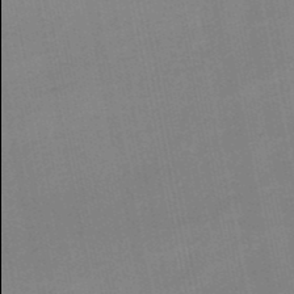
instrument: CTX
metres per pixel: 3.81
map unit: HNb
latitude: -49.9745
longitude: -49.9906
